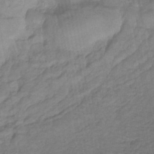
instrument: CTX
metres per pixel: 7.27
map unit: eHb
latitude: -43.7477
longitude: 81.9178
